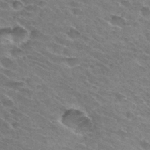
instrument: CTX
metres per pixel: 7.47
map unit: Hto
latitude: 31.4805
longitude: -46.0255
